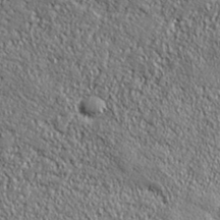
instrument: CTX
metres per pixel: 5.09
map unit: ANa
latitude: 38.6868
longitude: -91.9906
